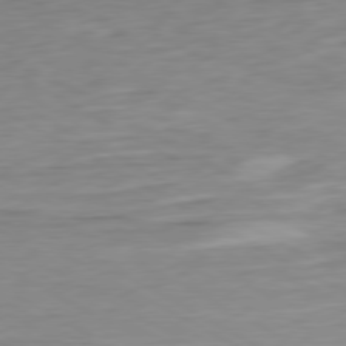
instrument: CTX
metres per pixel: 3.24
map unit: Ap
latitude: -76.7274
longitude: -76.1577
